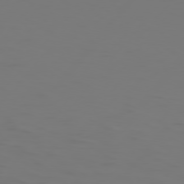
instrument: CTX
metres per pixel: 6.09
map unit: Hpe
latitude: 76.3467
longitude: -140.1766
